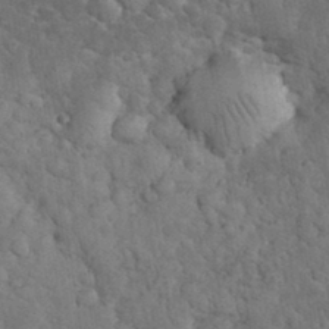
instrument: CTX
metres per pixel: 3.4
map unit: eHh
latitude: 33.1025
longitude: -66.2900
